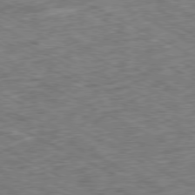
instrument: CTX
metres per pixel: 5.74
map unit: Ap
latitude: -79.6910
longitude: -67.9717
